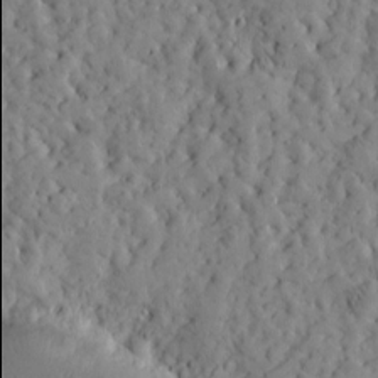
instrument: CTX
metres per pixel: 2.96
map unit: Htu
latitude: -3.5021
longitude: 174.0094
